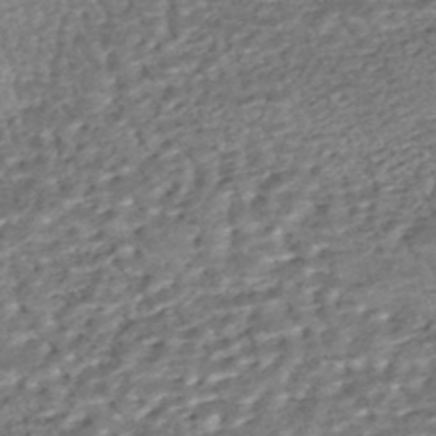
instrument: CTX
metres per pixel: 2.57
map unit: HNhu
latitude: -48.4062
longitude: 102.8975
